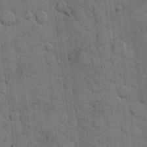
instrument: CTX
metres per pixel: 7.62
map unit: eHh
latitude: 11.6694
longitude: -65.4804
